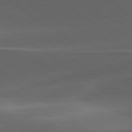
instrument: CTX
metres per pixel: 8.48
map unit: lApd
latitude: 79.1214
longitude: -49.4993
